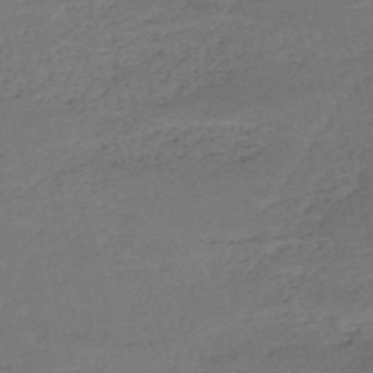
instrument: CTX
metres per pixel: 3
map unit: HNb
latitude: -51.0675
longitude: -41.4426
